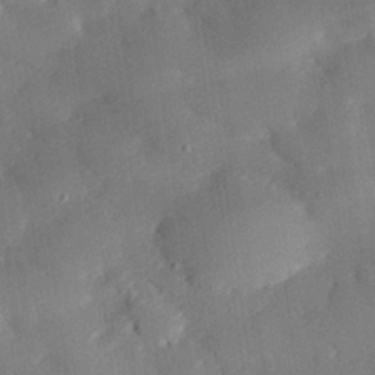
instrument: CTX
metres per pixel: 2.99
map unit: eHh
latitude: 29.1214
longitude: -82.0255
